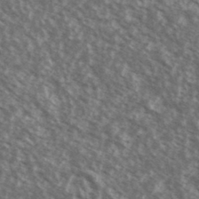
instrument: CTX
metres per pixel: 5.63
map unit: Ave
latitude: 38.6868
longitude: -111.3293
